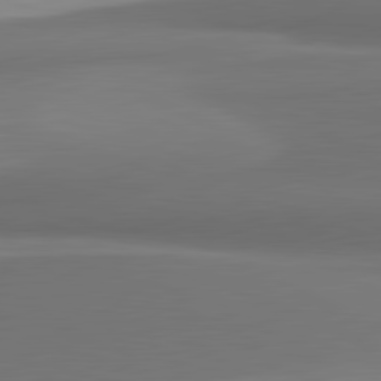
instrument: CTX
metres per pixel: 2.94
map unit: lApd
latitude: 81.8583
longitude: 172.6707
